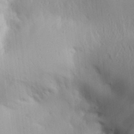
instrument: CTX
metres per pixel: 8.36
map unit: Aa
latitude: 32.0822
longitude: -140.6868
